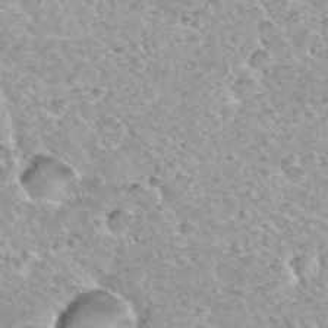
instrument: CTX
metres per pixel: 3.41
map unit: Hto
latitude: 33.5938
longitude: -40.1955
